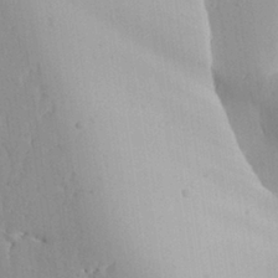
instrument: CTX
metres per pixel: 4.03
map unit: Aa
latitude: 26.8191
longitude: -128.7435
